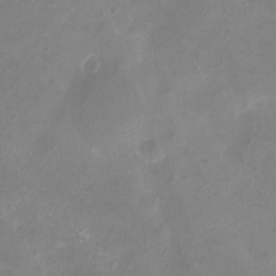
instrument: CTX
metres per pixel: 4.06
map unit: eHh
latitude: -5.3320
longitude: -77.7449
